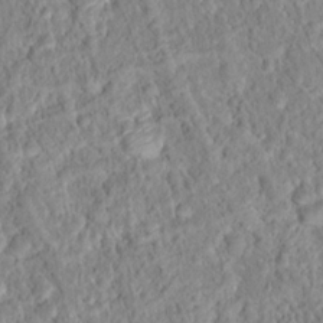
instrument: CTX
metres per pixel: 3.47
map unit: Hto
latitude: 16.3656
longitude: -41.1592
